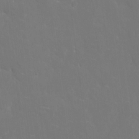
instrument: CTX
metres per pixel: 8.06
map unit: eHh
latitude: 5.8961
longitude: -69.2915
